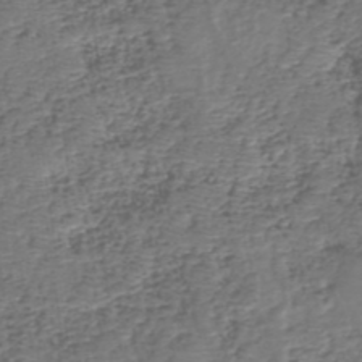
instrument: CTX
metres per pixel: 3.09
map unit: eHh
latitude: -39.6344
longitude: -29.2537
